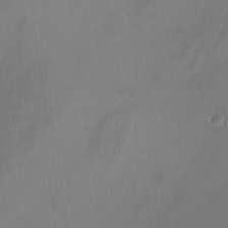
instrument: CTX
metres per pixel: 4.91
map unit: Nhe
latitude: -31.8800
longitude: -116.4601
